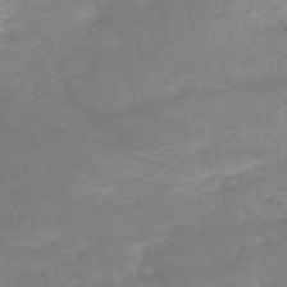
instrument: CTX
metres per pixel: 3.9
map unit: HNb
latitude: -50.5007
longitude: -39.2159
